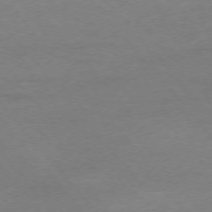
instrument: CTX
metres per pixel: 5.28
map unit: Ap
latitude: -75.8801
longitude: -81.3293
